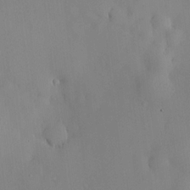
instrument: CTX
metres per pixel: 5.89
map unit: HNhu
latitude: 14.1011
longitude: 13.9178
